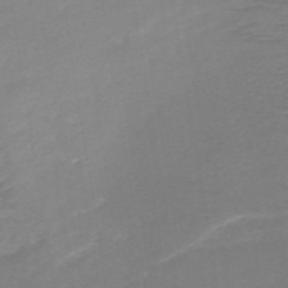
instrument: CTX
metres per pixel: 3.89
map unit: HNb
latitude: -50.3306
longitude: -45.5749
